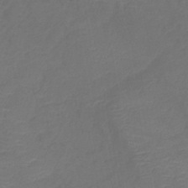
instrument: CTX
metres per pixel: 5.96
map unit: eHb
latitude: -39.8234
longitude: 76.9920
